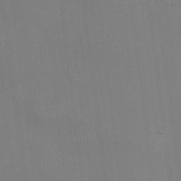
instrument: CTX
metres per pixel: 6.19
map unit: HNhu
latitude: 3.2726
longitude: -6.8380
